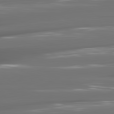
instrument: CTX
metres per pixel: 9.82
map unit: lApd
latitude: 81.0269
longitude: -140.0633
